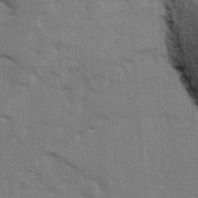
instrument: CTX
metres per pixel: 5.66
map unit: Ave
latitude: 13.3482
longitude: -102.7057
